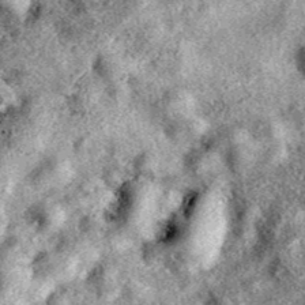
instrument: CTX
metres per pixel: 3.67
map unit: eAb
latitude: 39.6127
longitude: 111.3321
